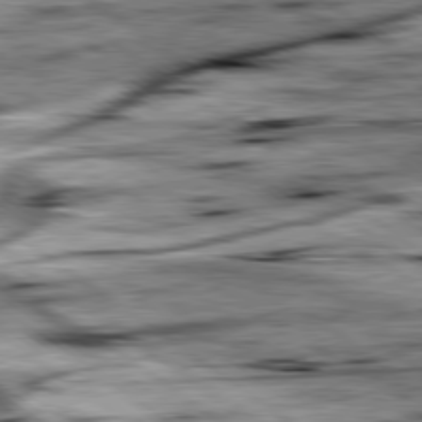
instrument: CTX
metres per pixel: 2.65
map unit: lApd
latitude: 79.4049
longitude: -48.6868
